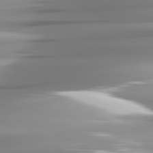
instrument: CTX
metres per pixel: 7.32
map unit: lApd
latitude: 81.8016
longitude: -143.5182
